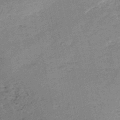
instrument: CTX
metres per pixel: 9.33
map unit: HNb
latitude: -50.8408
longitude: -41.2914
